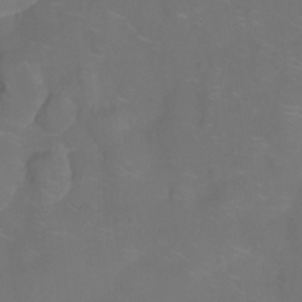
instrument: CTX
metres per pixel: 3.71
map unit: Nhu
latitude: -14.3496
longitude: -24.4601
